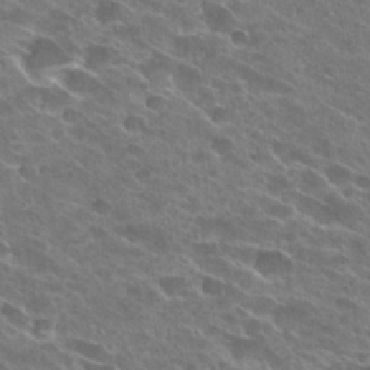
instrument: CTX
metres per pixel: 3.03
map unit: Hto
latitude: 26.6113
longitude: -41.8772
